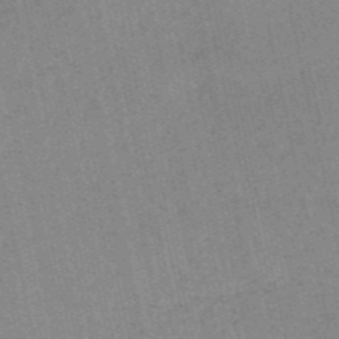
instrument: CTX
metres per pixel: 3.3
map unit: HNb
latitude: -54.1039
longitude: -42.6113
